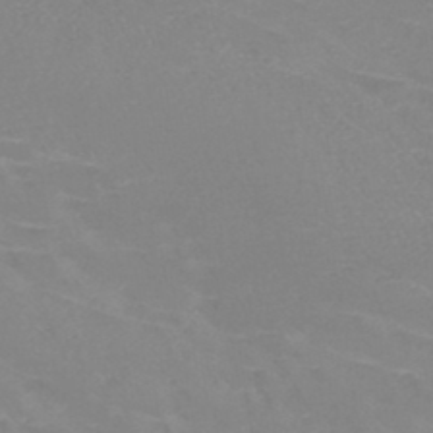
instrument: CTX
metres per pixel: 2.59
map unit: HNb
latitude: -45.6344
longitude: -42.0255
